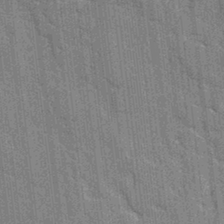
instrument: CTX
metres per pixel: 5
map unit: lAvf
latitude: -1.6911
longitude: -107.4615
